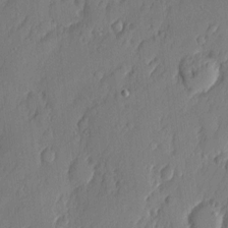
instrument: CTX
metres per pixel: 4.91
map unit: eHh
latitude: 5.1214
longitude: -76.3656
